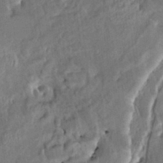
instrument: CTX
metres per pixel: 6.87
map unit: HNhu
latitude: 4.9325
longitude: 12.5952
